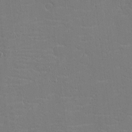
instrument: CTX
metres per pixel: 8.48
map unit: eHh
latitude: -4.2739
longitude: -82.6112
